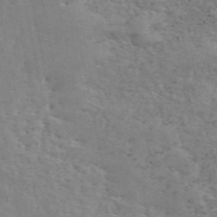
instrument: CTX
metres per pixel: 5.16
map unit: ANa
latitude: 49.3671
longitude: -79.3482
